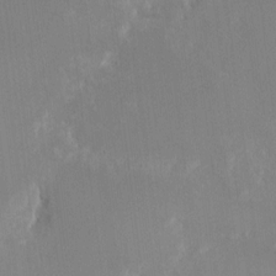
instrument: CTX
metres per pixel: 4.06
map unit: HNhu
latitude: 7.7639
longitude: -5.1592
